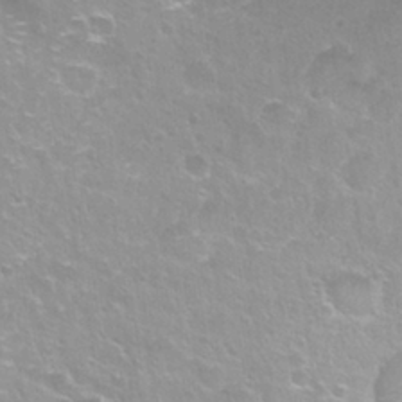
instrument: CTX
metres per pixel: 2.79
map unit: Nhu
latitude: 27.3860
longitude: -54.1389
